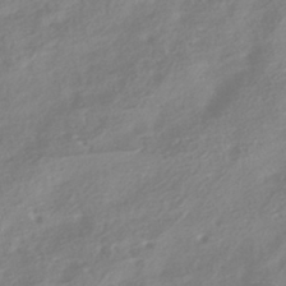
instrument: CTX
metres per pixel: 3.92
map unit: HNhu
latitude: -41.4076
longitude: 91.8990
